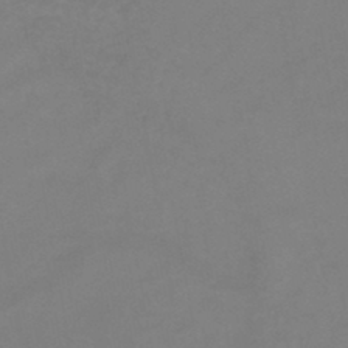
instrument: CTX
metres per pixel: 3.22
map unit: HNb
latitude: -45.3321
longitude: -35.7071
